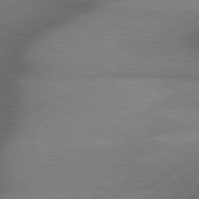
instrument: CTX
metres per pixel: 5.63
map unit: lApd
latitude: 80.1767
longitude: -118.1955
